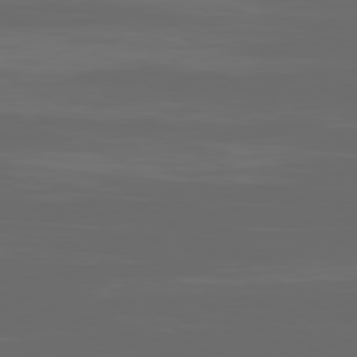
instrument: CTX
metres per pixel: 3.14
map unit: Ap
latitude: -80.2173
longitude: -93.8205
